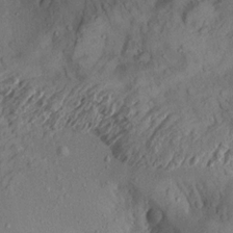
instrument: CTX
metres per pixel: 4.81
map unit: Aa
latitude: 13.2537
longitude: -140.4601
